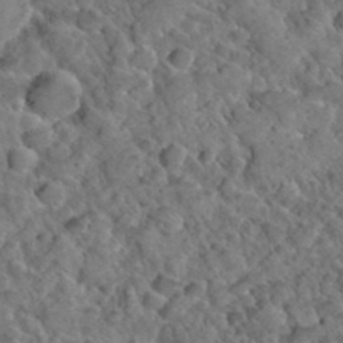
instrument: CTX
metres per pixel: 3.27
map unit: Hto
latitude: 35.1781
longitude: -49.3860
